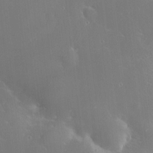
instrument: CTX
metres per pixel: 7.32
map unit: HNhu
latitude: 6.6301
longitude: 13.0109
